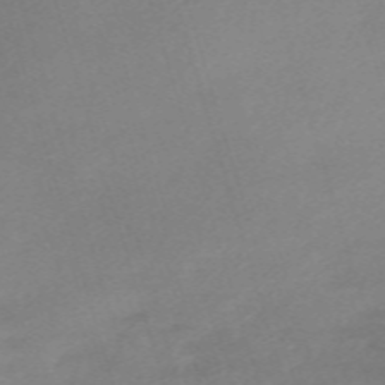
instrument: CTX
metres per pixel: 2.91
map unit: eHh
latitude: -61.5399
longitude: 49.4455
